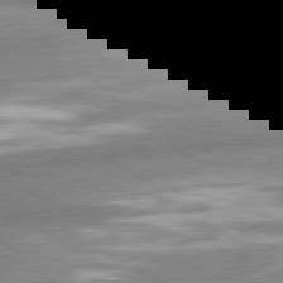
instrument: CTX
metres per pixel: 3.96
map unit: lApd
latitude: 81.1214
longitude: -162.8569
